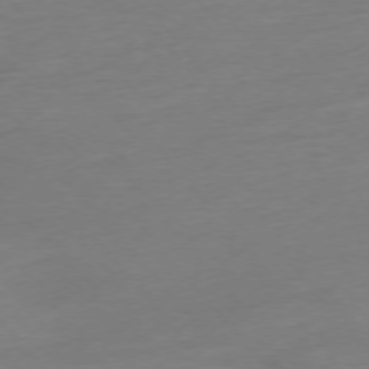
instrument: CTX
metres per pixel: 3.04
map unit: Hpe
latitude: -76.3684
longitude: -15.1404
